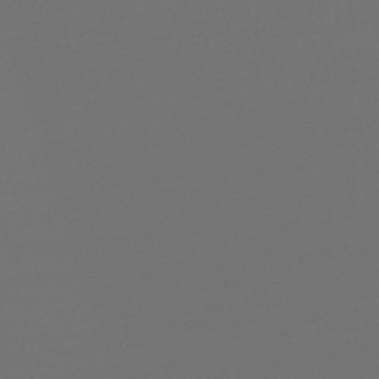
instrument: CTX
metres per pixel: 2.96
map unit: lHb
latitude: -45.3321
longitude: 76.2362
